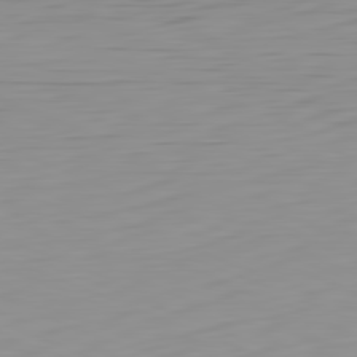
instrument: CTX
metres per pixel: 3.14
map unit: Hpe
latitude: -82.2550
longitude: 16.6708
